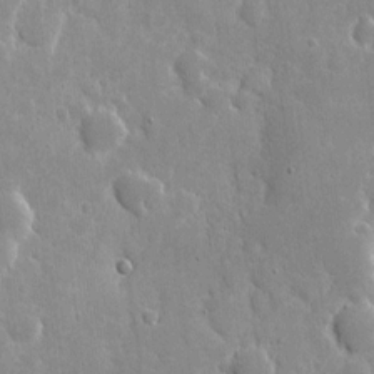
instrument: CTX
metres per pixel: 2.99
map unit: eHh
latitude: 6.5168
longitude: -69.9906
